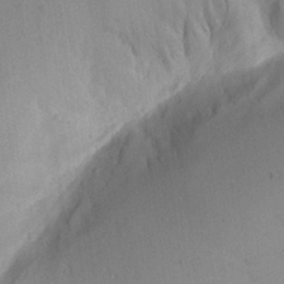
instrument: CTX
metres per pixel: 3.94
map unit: Aa
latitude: 19.4804
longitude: -140.7435
